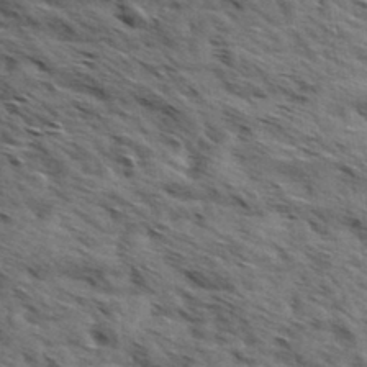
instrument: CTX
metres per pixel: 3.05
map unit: Hve
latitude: 31.8017
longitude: 149.0865
